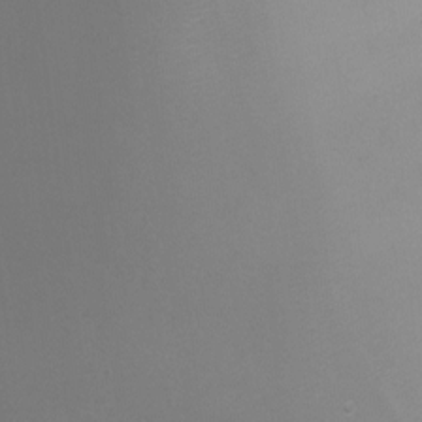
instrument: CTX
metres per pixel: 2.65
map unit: Ht
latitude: -7.3698
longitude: -20.7058
